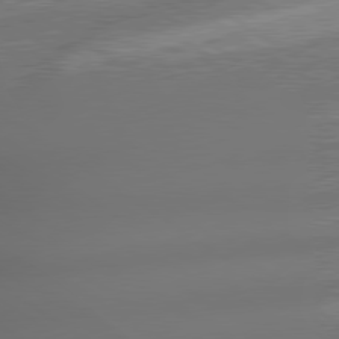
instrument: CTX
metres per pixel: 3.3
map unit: lApd
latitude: 79.2159
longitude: -165.4237
